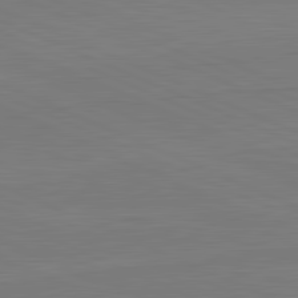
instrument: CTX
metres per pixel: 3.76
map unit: lApd
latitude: 82.1011
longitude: 166.9164
